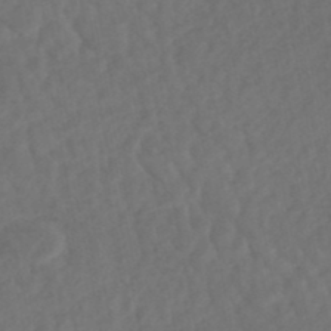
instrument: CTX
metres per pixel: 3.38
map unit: HNhu
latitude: -48.5007
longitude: 97.2565
